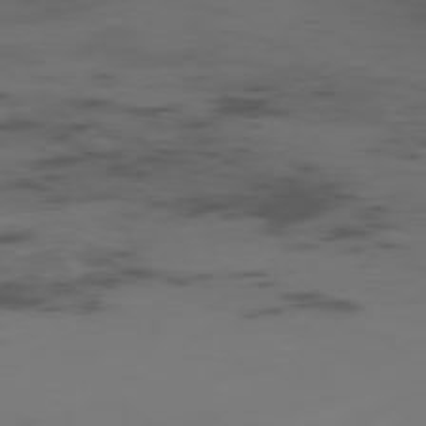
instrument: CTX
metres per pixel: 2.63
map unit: Ap
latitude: -76.3306
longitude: -66.5734
